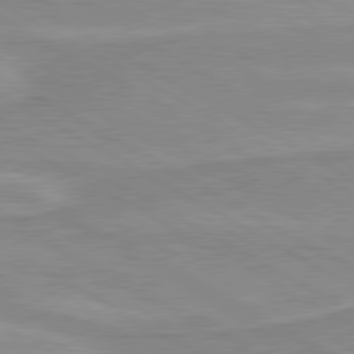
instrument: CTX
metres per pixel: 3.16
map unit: lApd
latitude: 80.1578
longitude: 171.0864
